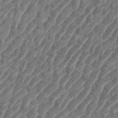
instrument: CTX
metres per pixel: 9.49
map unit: eHh
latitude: 35.9150
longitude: -135.8394
